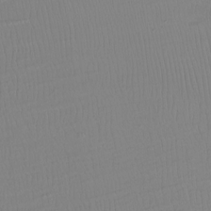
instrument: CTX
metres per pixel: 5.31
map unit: Ht
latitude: -15.1054
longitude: -53.3482
